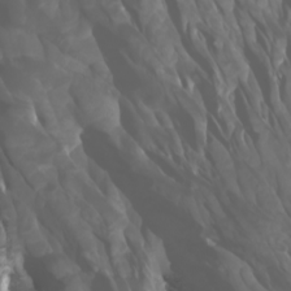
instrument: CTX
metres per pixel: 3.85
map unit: Htu
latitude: -1.2754
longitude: -76.4790
